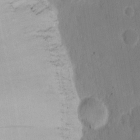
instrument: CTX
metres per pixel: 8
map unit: Nhu
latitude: 18.9136
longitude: -74.0444
